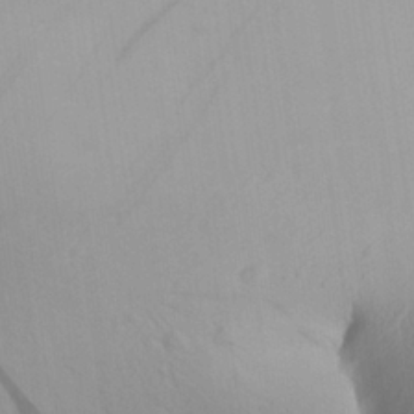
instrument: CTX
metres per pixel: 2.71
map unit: Aa
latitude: 24.9324
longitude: -136.5357
